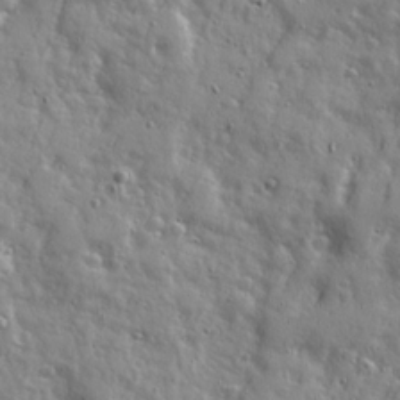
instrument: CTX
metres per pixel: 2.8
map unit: Ave
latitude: 22.2145
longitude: -131.3104
